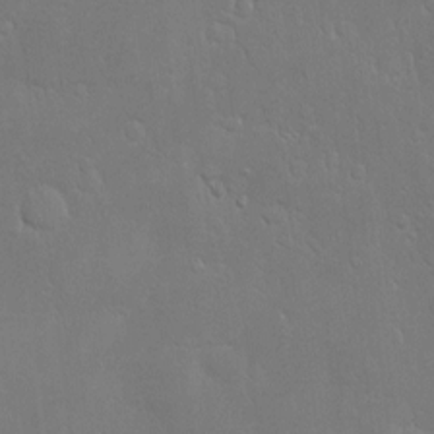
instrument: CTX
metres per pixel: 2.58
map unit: Nve
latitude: -10.0850
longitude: 173.6911
